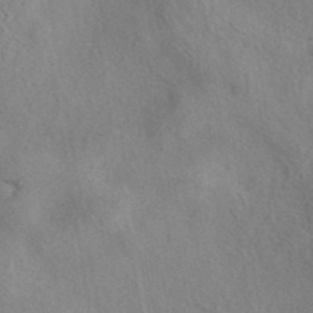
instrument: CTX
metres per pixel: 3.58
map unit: eAb
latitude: 39.9339
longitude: 112.2173
